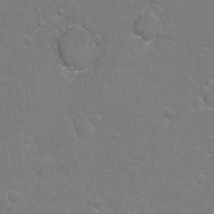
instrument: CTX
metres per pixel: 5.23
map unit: Ht
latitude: -5.5966
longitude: -34.8569
